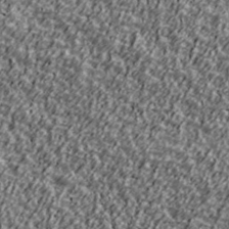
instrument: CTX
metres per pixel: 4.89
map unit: Ave
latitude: 41.5938
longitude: -113.4993
